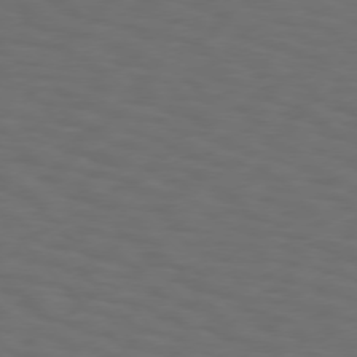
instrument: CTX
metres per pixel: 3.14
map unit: Hpe
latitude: 75.5938
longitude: -133.5749
